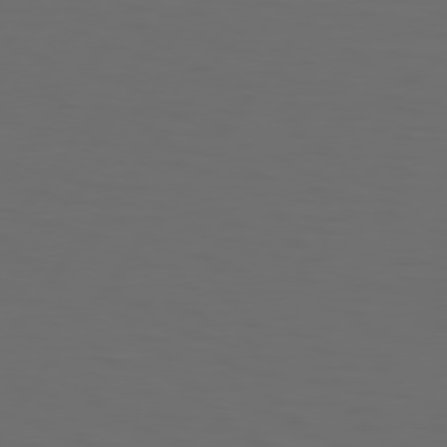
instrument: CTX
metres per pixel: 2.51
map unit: Hpe
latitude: 75.2915
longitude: -125.2725
